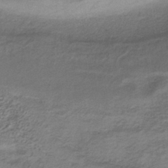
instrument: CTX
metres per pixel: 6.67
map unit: HNb
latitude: -33.8989
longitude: 56.6518
